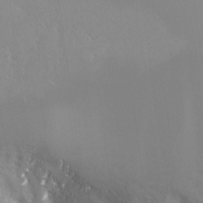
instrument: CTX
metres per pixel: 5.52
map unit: Nve
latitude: -24.7652
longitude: -109.6882
